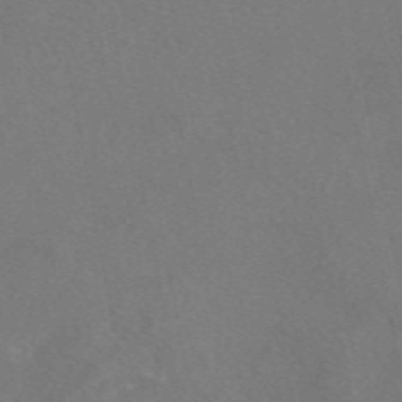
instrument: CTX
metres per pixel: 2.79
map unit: eAb
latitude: 47.9528
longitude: 109.8233
